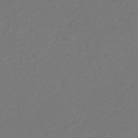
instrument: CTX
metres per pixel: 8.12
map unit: eHb
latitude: -30.4440
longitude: 68.2928
